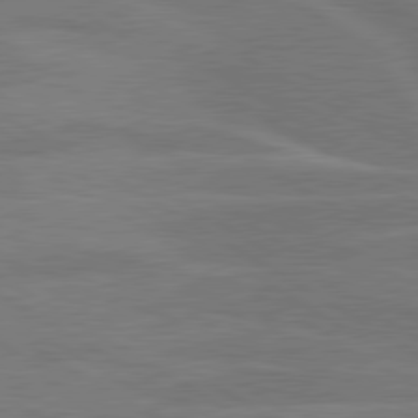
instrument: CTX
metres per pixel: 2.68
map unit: lApd
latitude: 79.9906
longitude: -123.2915
